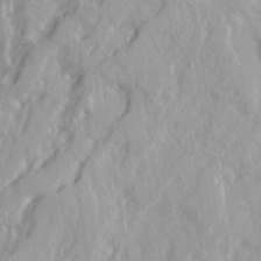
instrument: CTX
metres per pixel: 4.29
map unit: Ave
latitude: 21.3293
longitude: -131.0270
